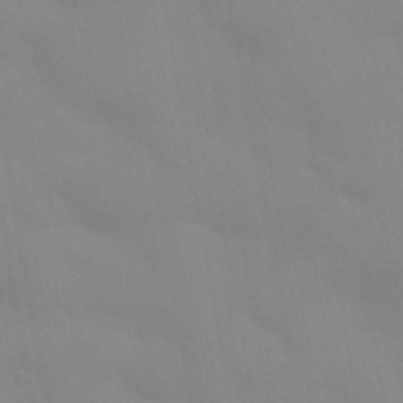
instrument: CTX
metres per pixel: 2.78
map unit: Aa
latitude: 32.6490
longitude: -145.8394
